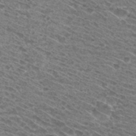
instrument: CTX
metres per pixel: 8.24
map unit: Hto
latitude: 31.0081
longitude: -46.5735
